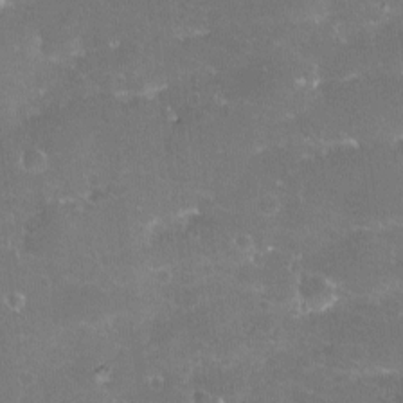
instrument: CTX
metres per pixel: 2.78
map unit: eHh
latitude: -11.3510
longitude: -62.1578
